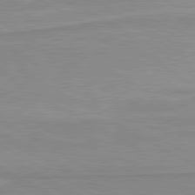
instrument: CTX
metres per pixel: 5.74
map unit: lApd
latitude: 80.2333
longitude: 171.3321
